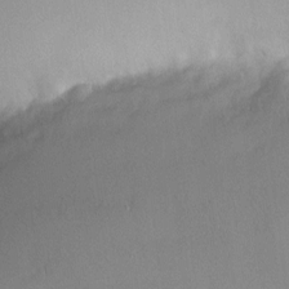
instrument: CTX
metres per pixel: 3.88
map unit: HNhu
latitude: 5.5938
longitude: 7.9556
